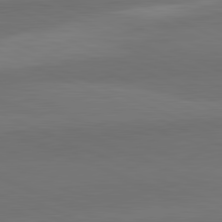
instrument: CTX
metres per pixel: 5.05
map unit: lApd
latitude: 82.1766
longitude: 157.0864
